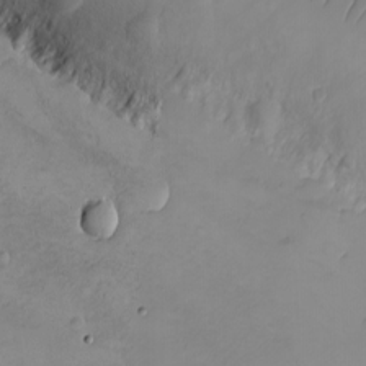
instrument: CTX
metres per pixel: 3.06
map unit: eHh
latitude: -9.8800
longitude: -67.0647
